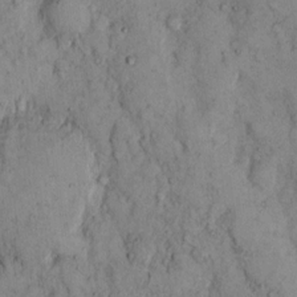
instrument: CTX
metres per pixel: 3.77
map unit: Hto
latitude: 11.2348
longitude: -60.1955
